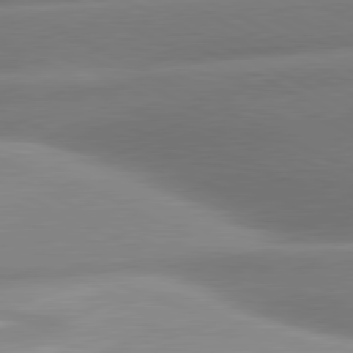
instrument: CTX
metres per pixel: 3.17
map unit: lApd
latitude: 80.6679
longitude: -159.6127
